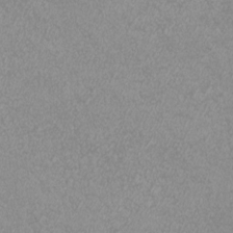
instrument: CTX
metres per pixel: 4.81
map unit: eHh
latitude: -7.0675
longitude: -77.4804
